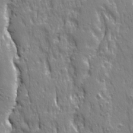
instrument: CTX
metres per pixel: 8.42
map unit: Ave
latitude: 21.4616
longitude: -134.8191
